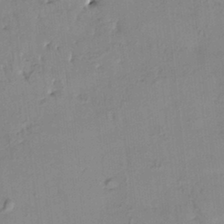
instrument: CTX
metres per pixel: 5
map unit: HNhu
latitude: 4.4034
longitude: 14.0094
